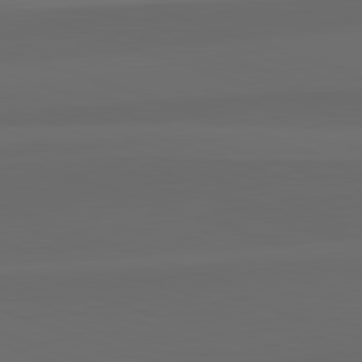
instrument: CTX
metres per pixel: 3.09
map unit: lApd
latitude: 82.4790
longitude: 134.5196
